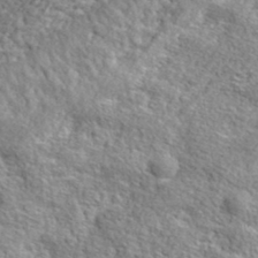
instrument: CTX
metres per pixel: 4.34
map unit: lHvf
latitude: 37.4238
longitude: -88.1578
